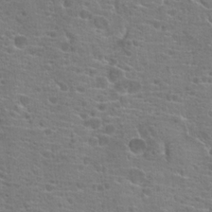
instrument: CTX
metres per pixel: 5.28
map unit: Hto
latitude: 19.7449
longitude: -41.6504
